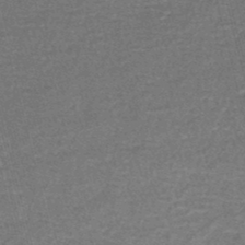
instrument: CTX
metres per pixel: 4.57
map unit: lHb
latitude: -43.7666
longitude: 55.7478
